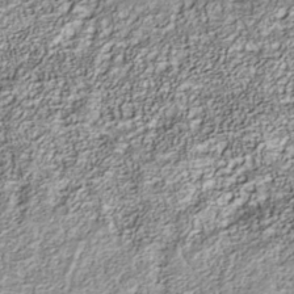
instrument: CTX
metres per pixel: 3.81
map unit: Nhu
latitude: -40.3684
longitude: -83.9906
